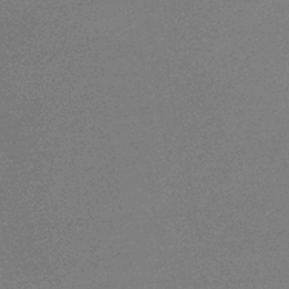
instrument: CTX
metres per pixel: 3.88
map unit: HNb
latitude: -34.3306
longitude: 52.6518
